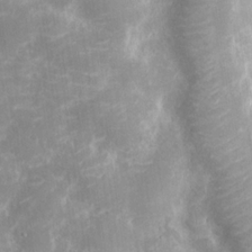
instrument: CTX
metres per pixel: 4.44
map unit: eHh
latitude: 8.2712
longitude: -70.7057
